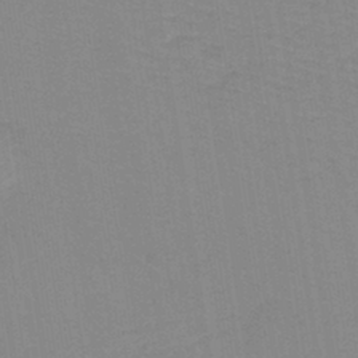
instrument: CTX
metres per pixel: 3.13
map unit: lHb
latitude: -40.8408
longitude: 53.1242
